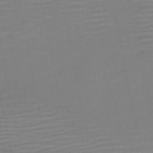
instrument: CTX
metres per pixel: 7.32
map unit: HNb
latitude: -51.7478
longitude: -47.7072
